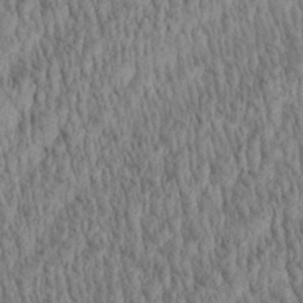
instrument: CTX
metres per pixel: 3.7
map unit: Aa
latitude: 29.2159
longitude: -138.1011
